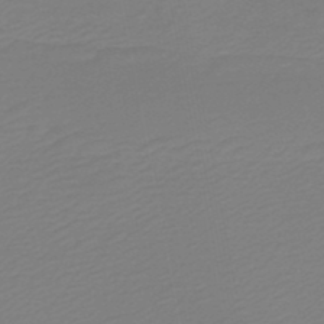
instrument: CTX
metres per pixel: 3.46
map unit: HNb
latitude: -48.6519
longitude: 59.5966
